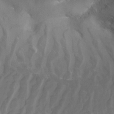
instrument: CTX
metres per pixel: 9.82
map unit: Nhu
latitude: -8.2550
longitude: -79.0837
